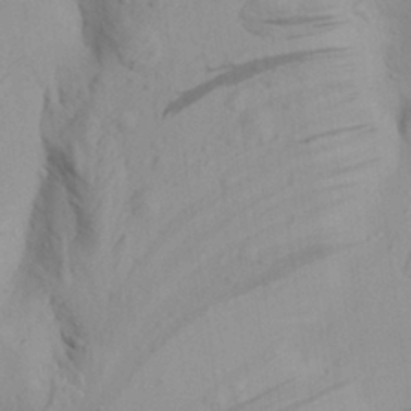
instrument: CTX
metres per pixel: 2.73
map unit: Aa
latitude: 28.0822
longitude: -132.3467
